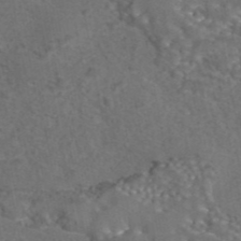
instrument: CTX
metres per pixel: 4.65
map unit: eAb
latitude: 43.3293
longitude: 105.0297
